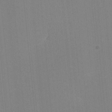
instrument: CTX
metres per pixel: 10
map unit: lHvf
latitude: -11.4832
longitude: -103.5749
